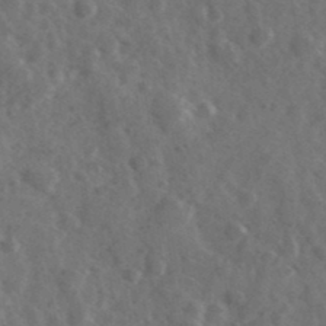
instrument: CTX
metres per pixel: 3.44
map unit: Ave
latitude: 38.3656
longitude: -106.8947
